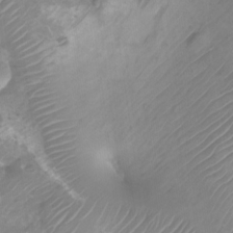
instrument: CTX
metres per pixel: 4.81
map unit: Nhu
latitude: -27.0486
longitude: -71.6316
